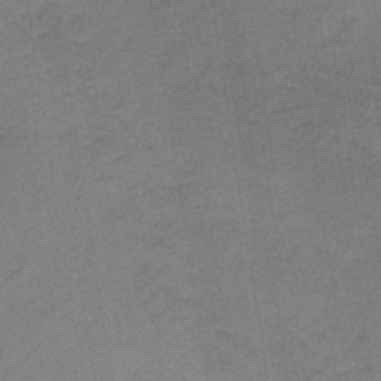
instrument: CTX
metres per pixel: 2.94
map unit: HNb
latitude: -32.2929
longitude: 62.5951
